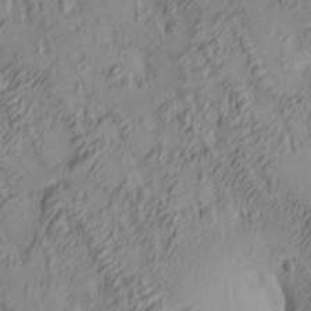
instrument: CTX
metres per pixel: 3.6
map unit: lAa
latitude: 4.2900
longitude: -115.6693
